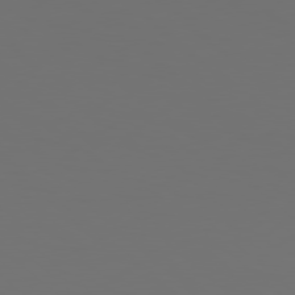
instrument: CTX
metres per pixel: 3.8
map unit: Hpe
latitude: 78.2523
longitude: -173.9906
